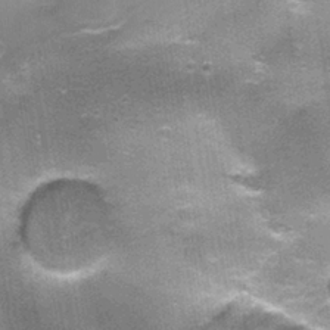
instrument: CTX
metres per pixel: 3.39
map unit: Nhu
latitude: 2.3467
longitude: -17.3670
